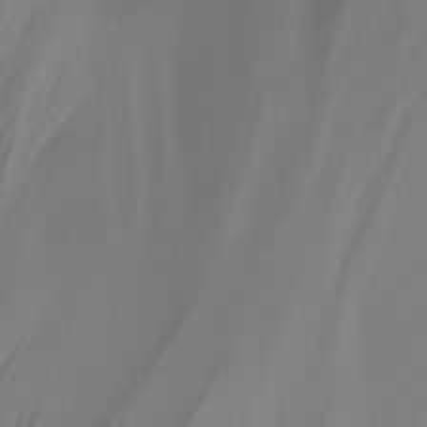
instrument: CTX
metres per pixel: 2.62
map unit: Ht
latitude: -15.0487
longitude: -56.8380
